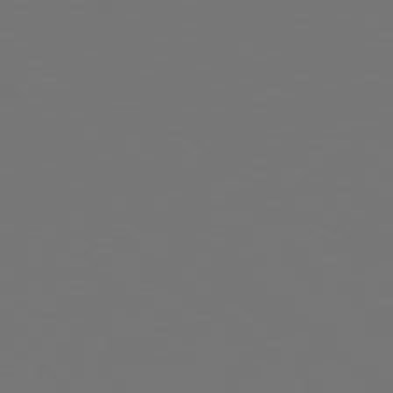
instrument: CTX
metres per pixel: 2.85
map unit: Hpe
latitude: 78.4979
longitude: -174.4223
